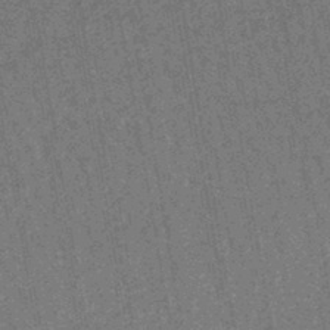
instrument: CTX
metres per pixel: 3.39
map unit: lHb
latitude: -43.3887
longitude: 65.2565
